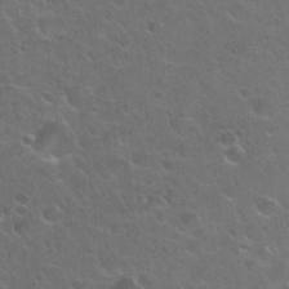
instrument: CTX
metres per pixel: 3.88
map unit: Hto
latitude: 23.7450
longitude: -50.7624
